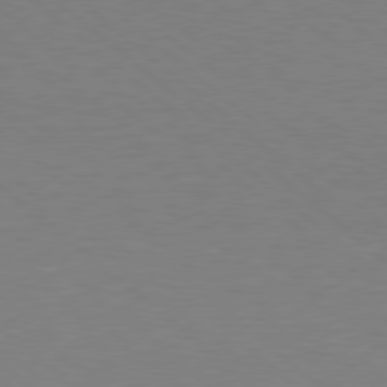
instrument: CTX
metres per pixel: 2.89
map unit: Hpe
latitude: 78.2901
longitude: -150.8380
